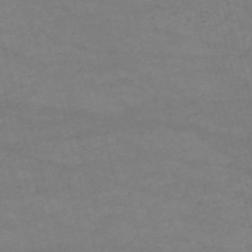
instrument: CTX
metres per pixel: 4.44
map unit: HNb
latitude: -53.1998
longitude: -37.7450
